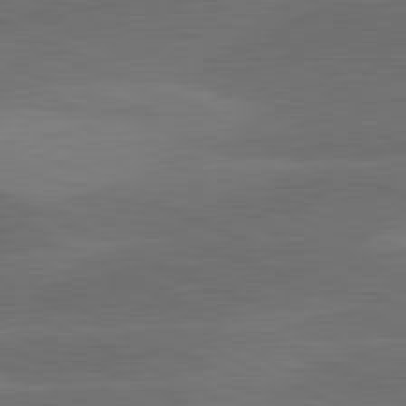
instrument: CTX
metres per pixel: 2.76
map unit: lApd
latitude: 81.3104
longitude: 125.6344
